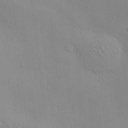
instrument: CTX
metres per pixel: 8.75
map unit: Nve
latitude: -9.0108
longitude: 174.3306
